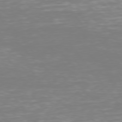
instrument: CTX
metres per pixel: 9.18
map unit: Hpe
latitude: 75.0647
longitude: -123.7072
